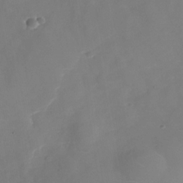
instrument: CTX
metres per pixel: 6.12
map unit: Nhe
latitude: -37.0675
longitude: -86.8758
